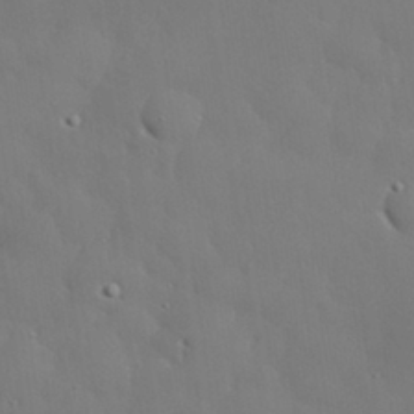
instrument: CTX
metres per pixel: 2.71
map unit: eHh
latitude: 30.2712
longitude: -82.6112
